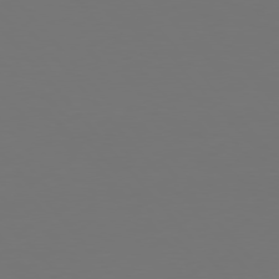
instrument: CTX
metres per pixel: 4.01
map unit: Hpe
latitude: 76.4034
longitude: -169.8206
